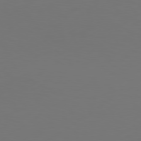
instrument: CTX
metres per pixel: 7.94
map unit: Hpe
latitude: 78.1200
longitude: -128.4790
